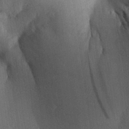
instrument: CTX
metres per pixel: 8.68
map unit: Aa
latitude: 29.2159
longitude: -144.3467
